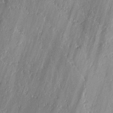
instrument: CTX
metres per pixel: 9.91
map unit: lAvf
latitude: -0.5385
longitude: -107.4049
